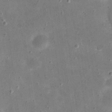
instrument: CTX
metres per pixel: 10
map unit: eHh
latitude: 21.5182
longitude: -66.6112
